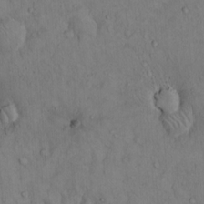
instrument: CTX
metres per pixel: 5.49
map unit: Hto
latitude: 12.7246
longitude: -59.2915
